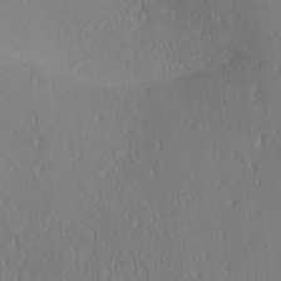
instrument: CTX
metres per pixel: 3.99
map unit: Ave
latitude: 2.4790
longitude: -114.8946
